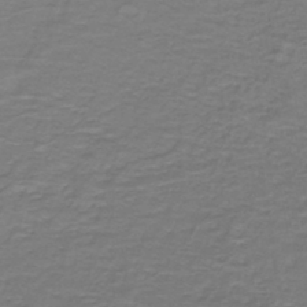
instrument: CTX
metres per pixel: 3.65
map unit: lHb
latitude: -42.6329
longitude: 56.6518
